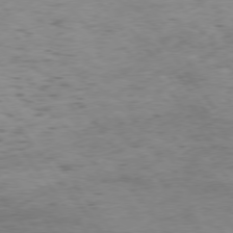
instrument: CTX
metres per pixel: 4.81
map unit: Hpe
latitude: 75.1592
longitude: -141.0458
